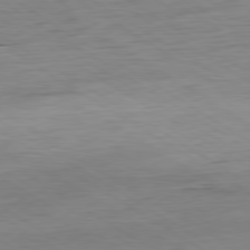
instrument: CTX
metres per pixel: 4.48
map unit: Ap
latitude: -80.7463
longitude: -79.7639
